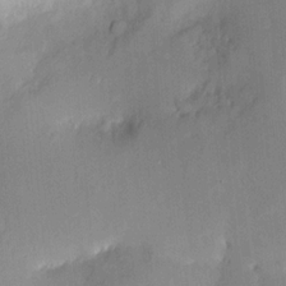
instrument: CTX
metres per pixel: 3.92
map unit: HNhu
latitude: 14.0255
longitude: 12.9542
